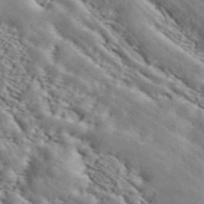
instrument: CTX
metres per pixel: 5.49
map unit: ANa
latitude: 42.8002
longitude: 47.8800
